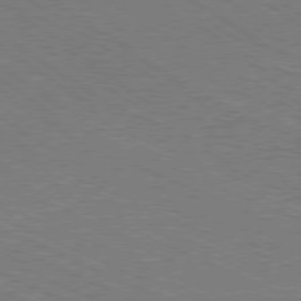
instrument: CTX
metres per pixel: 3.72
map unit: Ap
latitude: -80.6519
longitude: -74.4979
